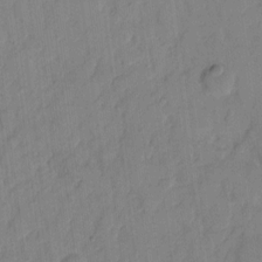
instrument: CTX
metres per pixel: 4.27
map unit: eHh
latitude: 9.9717
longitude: -65.5749
